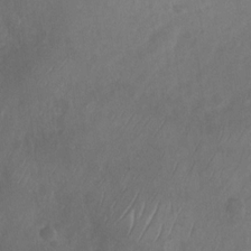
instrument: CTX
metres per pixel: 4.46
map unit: Nhu
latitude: -29.5966
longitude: -63.4616
